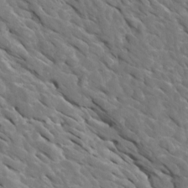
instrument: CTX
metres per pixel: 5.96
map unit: Htu
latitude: 1.7260
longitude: 142.8785
